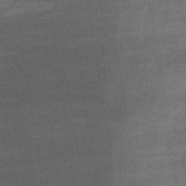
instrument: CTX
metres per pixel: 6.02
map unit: lHb
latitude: -34.5196
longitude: 65.9178
